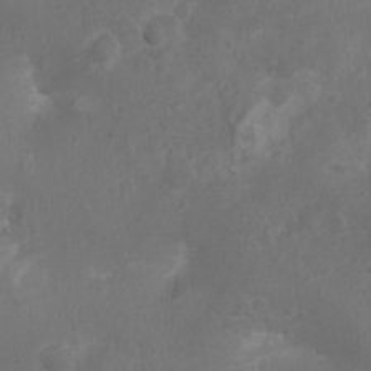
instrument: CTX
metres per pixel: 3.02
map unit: Nhu
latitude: 1.8016
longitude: -14.9325
